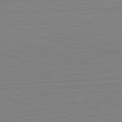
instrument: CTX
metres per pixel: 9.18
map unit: Hpe
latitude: -82.6329
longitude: 13.4643
